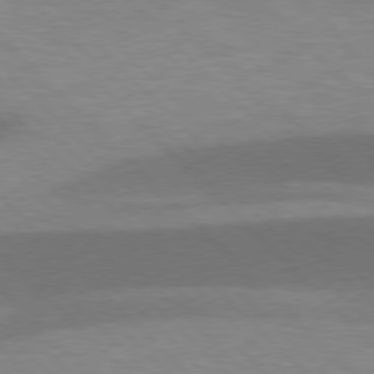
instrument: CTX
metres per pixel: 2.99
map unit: lApd
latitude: 77.1781
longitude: -59.9906
